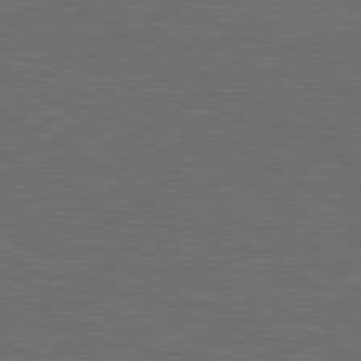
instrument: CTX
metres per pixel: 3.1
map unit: lApd
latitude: 80.5168
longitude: 117.5021
